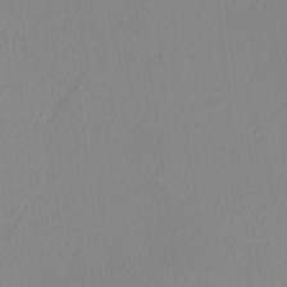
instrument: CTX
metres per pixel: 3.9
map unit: Ave
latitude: 2.9136
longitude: -114.9891
